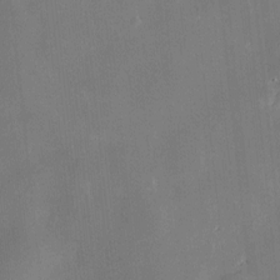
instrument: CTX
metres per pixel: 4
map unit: Hve
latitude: -10.6519
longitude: 175.4265
